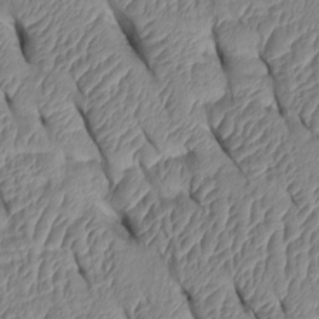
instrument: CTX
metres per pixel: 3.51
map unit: Htu
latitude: 1.5182
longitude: 148.8408
